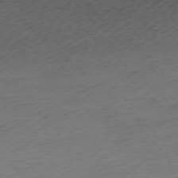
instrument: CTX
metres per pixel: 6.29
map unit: Ap
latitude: -77.4832
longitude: -64.1956
